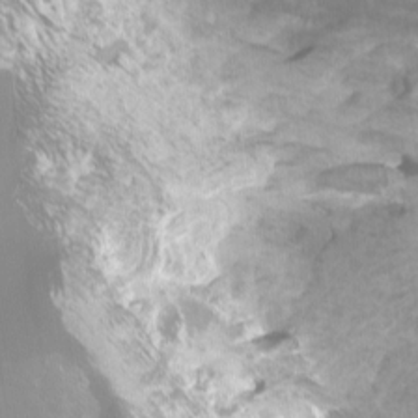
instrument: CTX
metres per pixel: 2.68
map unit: Htu
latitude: -12.2740
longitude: -70.8002
